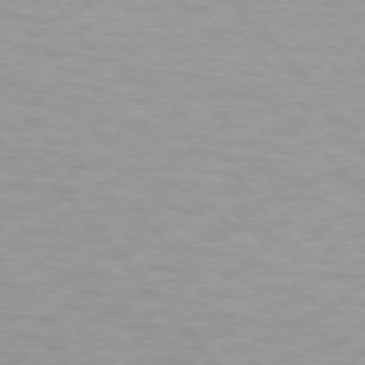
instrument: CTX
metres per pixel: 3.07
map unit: lApd
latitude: 74.2523
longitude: -60.4412
